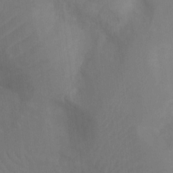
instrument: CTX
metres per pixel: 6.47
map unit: Ht
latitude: -16.8597
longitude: -40.6301
